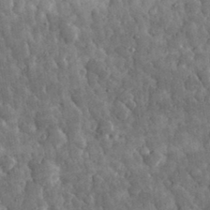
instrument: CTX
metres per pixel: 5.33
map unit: eHh
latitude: 32.6302
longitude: -69.9906
